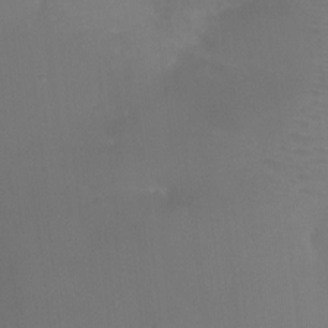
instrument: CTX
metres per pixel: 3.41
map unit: Ht
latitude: -7.2376
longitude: -28.4790
